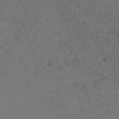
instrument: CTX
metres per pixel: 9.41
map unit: eHh
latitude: -62.2739
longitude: 51.6533
